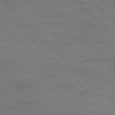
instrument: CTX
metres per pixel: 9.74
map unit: Ap
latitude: -77.5021
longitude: -88.9703
